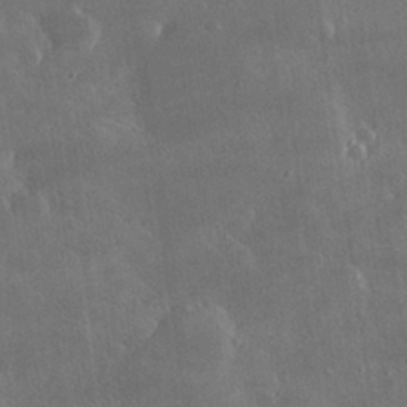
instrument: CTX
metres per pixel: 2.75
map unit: lHvf
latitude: 31.8206
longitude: -92.8380
